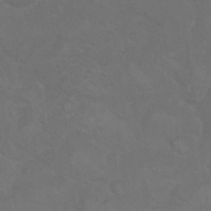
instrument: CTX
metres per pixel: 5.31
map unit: Nhu
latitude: 26.6680
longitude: -54.3089
